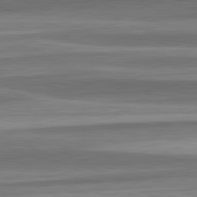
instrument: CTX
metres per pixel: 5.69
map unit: lApd
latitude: 82.6112
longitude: 179.8044
